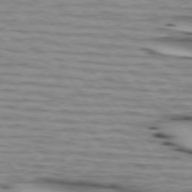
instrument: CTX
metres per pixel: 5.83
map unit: lApd
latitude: 73.7450
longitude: -64.4979
